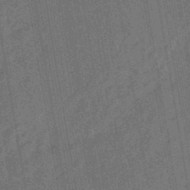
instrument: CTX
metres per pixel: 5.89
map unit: eHb
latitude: -46.2928
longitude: 85.4265
